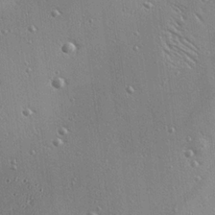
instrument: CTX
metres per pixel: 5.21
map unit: eHh
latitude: 24.8946
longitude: -89.5749
